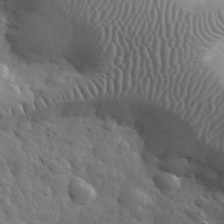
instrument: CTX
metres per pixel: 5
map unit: eHh
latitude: 31.8206
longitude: -69.1214
